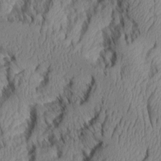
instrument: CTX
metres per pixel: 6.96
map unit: Aa
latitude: 6.8380
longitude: -128.5546
